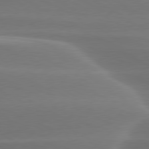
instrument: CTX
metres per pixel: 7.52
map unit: lApd
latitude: 79.3104
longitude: -115.3481
